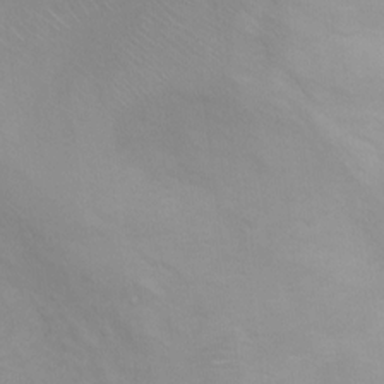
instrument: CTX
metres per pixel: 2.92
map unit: Ht
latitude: 3.7260
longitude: -28.9325
